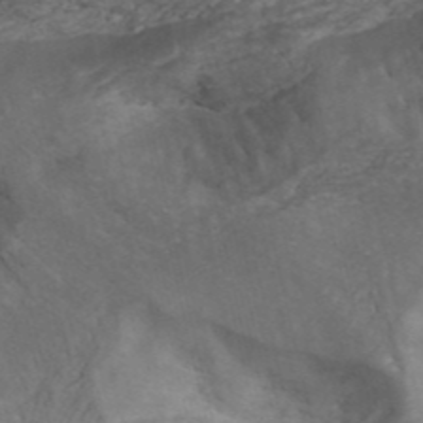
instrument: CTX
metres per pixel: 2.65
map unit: ANa
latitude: 41.6883
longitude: 15.3321
